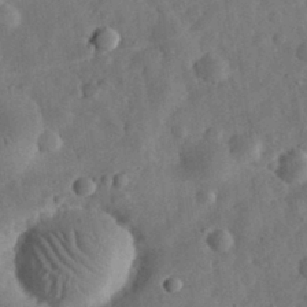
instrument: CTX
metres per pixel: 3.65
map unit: eHh
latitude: 32.5168
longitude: -76.0633
